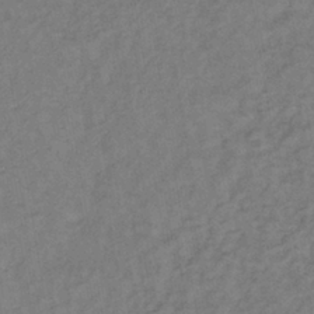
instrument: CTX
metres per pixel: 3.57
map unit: lHb
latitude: -39.3699
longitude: 72.8786
